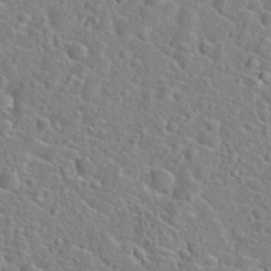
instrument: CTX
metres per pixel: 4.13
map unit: Hto
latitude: 21.4238
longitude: -44.8947
